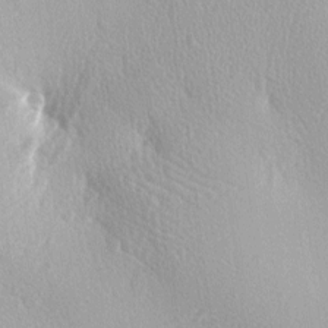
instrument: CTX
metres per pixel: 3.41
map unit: lAa
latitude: -7.4265
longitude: -124.9325
